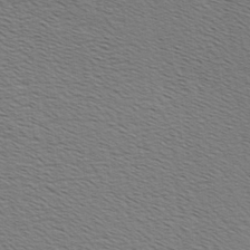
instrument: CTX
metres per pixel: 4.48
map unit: Hve
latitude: 2.8380
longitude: -125.2537
